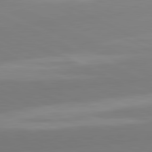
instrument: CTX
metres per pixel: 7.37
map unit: lApd
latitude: 81.7072
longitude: 179.6910
